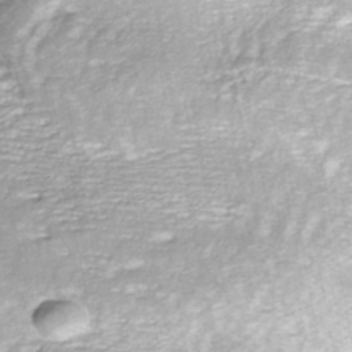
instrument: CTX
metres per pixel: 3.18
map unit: ANa
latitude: -40.5196
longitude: 102.8408
